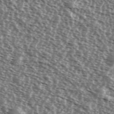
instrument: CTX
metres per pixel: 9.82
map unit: Ave
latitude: 37.9906
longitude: -112.1956
